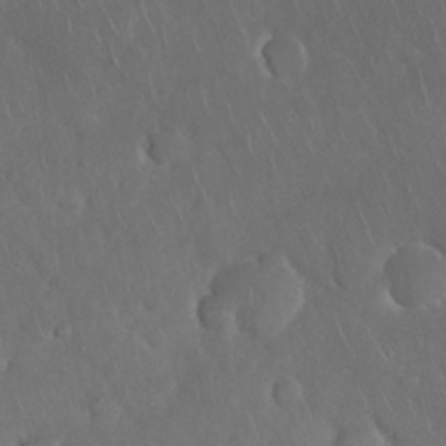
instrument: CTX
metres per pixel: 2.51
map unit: Nhu
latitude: 28.0444
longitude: -66.9702
